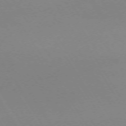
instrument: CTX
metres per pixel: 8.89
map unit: Ap
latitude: -73.5966
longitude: -72.6302
